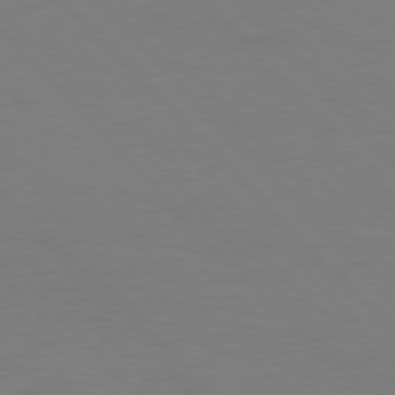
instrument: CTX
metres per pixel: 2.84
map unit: Ap
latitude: -79.7288
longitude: -56.8568
